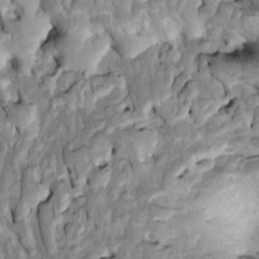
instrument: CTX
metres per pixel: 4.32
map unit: Htu
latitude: -2.9541
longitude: 149.4644
